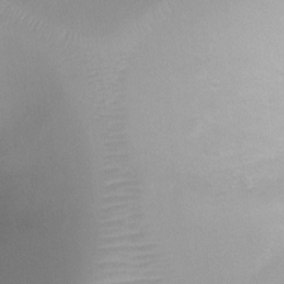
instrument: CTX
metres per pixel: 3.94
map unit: Ht
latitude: -0.9731
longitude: -19.0836
